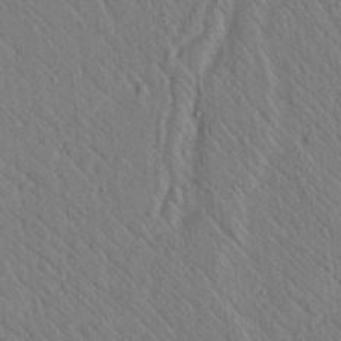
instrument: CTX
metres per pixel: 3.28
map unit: lAvf
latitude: 7.2537
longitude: 159.8044
